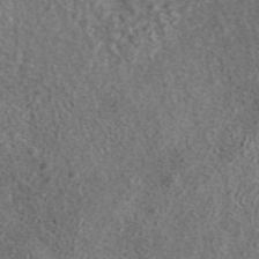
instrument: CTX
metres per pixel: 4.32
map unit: ANa
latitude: 39.2159
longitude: -91.1781
